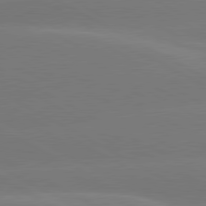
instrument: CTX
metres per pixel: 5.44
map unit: lApd
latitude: 80.6868
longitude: -147.1781
